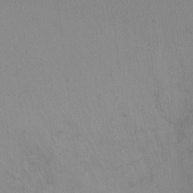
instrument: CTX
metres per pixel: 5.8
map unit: Hto
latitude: -13.2187
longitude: -39.8205
